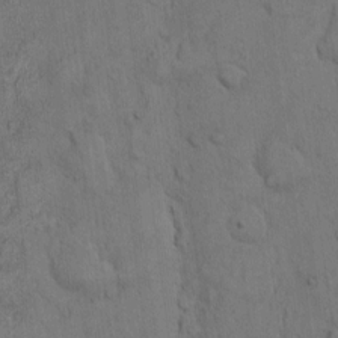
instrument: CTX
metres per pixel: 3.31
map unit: Hto
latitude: 11.8017
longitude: -58.0444
